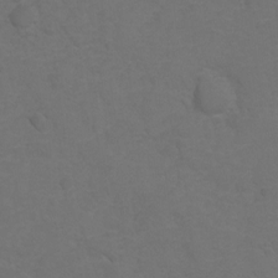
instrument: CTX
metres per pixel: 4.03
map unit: Hto
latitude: 5.2537
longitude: -30.6869
